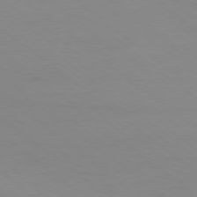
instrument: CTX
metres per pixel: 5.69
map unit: Hpe
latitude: -78.6329
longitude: 13.5588
